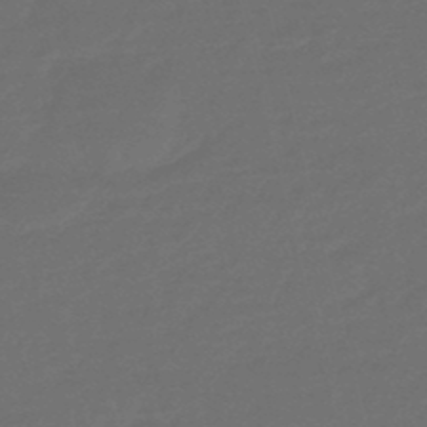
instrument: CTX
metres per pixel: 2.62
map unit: eHb
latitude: -47.7099
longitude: 86.9542
